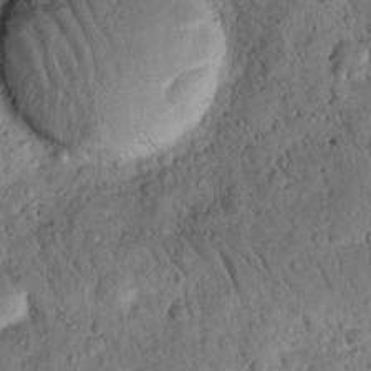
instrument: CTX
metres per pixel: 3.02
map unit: Nhu
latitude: 20.5357
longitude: -78.3279
